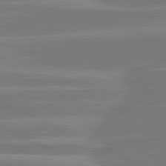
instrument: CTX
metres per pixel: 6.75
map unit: lApd
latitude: 81.4237
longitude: -134.9324
